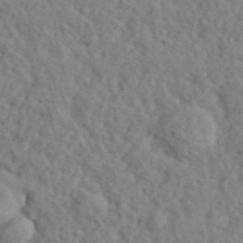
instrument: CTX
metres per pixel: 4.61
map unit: eHh
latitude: 35.8961
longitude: -78.6113
